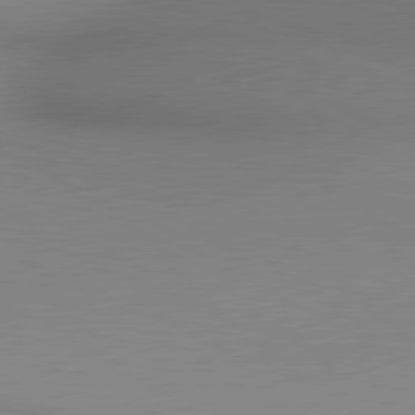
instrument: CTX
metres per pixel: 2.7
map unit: lApd
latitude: 80.2711
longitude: 132.1228
